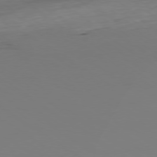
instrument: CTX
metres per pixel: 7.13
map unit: Ap
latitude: -79.1809
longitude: -92.4601
